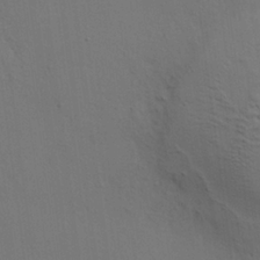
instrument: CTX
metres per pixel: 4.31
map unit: HNhu
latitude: 10.4412
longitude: 23.2376
